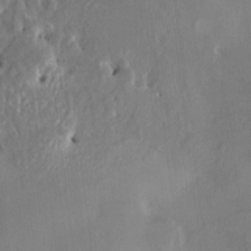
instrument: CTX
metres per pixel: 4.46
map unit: HNhu
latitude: 6.1011
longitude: 3.6154
